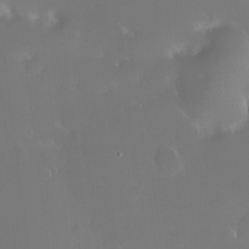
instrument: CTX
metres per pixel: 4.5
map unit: HNhu
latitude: 5.8583
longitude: 14.0283
